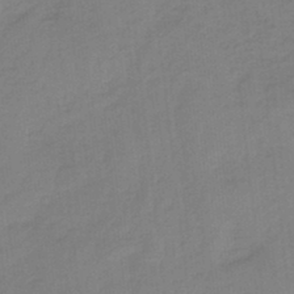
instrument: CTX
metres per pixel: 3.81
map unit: HNb
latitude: -36.9919
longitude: 55.8989
